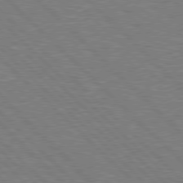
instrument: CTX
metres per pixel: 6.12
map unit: Hpe
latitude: 77.6882
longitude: -151.4426
